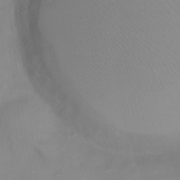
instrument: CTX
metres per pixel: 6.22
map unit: eHh
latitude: 22.2522
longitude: -61.6127
